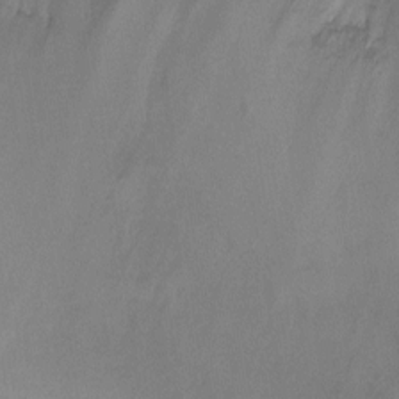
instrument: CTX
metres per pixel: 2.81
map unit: Ht
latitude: -10.1228
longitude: -21.0648
